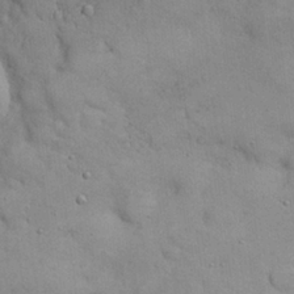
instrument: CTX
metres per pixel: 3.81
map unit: Nhu
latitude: 26.0255
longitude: -70.1578
